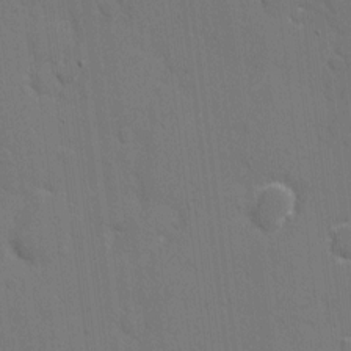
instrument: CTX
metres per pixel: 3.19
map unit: eHh
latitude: 6.5735
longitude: -67.6316
